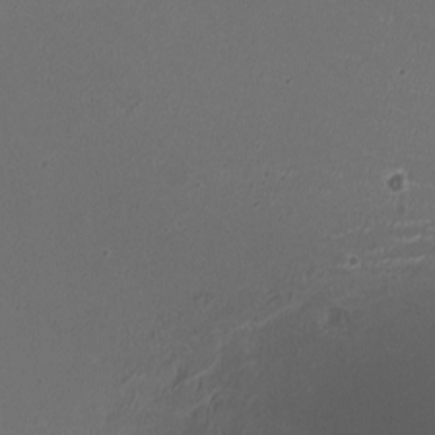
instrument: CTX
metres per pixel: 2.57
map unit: HNhu
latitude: -2.9352
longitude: -2.7435
